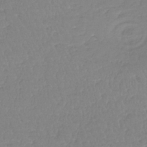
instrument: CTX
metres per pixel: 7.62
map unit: lHb
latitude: -40.4062
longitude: 68.2550
